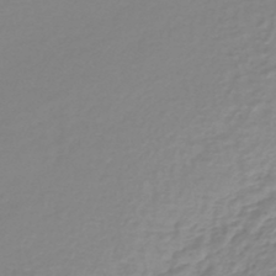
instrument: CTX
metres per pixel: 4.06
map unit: lHb
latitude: -44.5574
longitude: 65.8234
